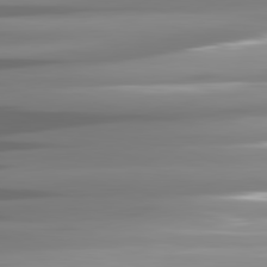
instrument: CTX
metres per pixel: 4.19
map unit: lApd
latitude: 81.7072
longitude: -140.8758
